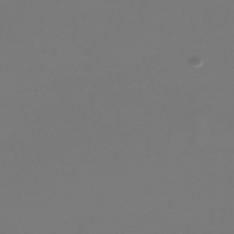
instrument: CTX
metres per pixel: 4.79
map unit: lHb
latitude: -46.1228
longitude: 76.1417
